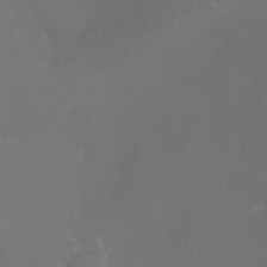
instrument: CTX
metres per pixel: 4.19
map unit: Ht
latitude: -2.8785
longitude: -18.9136
